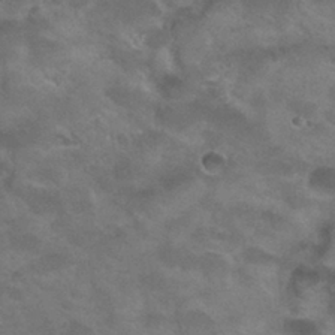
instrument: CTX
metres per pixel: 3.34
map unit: Hto
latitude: 30.6302
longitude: -47.4427
